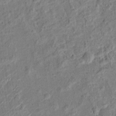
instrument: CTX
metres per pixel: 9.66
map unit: Hto
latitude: 15.1970
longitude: -42.0444
